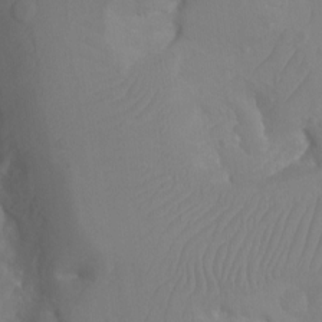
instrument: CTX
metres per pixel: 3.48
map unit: Aa
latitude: -12.8408
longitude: -67.4426
